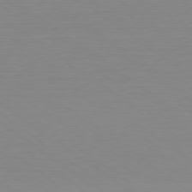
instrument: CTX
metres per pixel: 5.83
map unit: Ap
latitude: -79.3131
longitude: -55.7827
